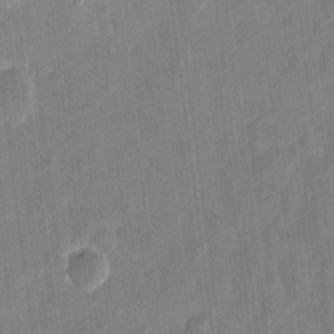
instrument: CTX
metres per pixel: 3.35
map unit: eHh
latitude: 11.1214
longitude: -70.5735
